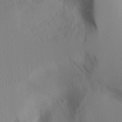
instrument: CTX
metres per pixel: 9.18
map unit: Aa
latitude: 25.9906
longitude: -131.7072
